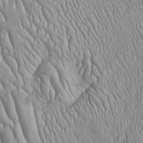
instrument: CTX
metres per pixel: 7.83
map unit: Htu
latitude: -5.4643
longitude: 156.1228
